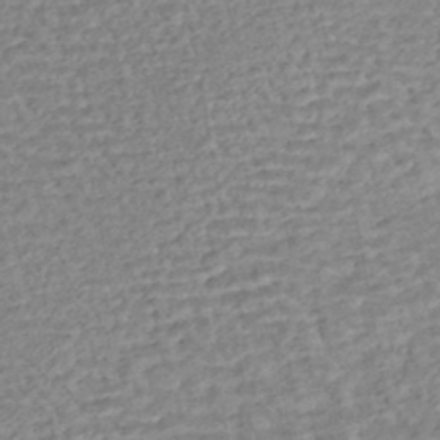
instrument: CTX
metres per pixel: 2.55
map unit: HNhu
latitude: -44.6896
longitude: 101.8800
